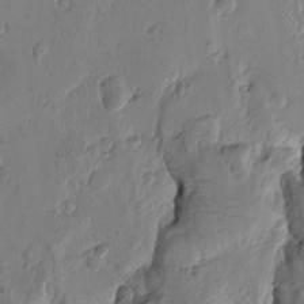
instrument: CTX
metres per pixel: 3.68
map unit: Htu
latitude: -1.4077
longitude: -176.8002
